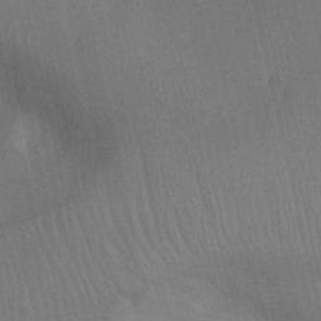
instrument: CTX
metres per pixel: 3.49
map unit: Ht
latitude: -11.0298
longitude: -22.4223
